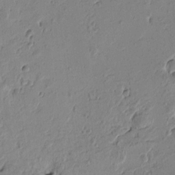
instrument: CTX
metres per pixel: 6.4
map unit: Htu
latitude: -1.3888
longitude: -177.4237
